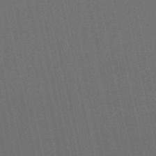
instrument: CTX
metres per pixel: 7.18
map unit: eHb
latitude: -51.2754
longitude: 77.1431
